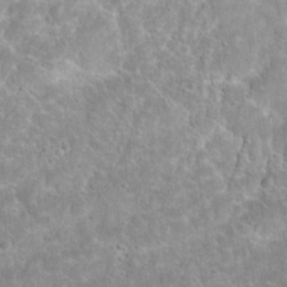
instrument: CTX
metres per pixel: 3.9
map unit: Hto
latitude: 21.9339
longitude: -43.1592
